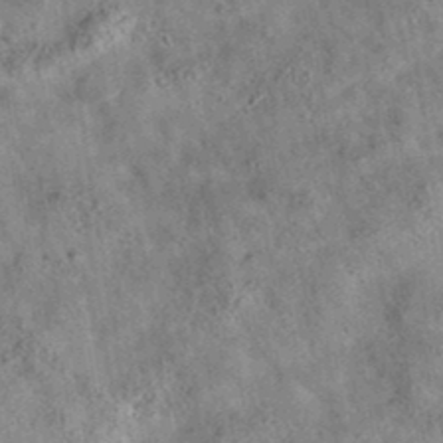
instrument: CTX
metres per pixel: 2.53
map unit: eAb
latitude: 35.8583
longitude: 115.4454
